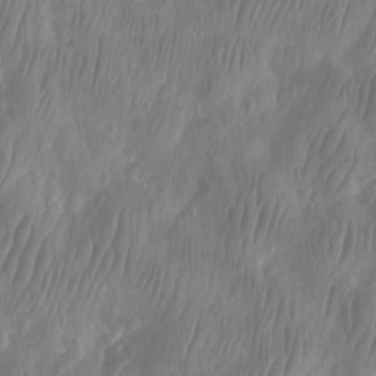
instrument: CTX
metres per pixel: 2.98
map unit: Htu
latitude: -9.0675
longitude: -75.4804
